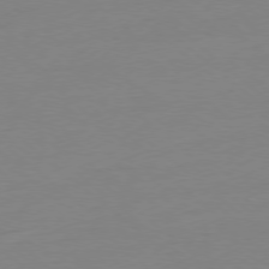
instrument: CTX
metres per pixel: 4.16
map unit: Ap
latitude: -78.4062
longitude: -99.3481
